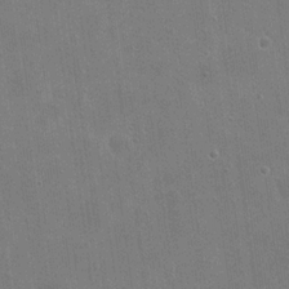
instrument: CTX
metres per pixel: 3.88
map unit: eHh
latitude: 20.4601
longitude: -66.7246
